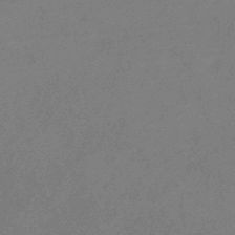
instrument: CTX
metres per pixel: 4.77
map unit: lHb
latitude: -40.4440
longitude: 74.8408
